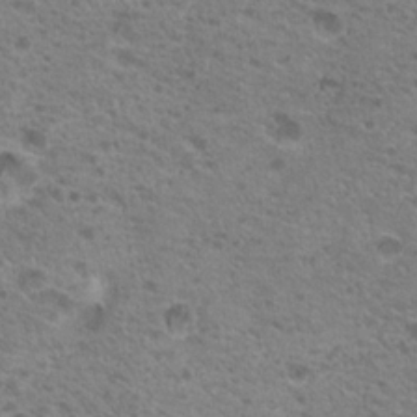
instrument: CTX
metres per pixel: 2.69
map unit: Nhu
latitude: 19.1403
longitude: -31.2915
